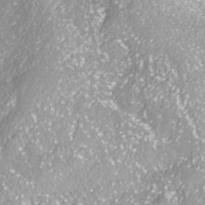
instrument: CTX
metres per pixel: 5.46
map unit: ANa
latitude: -38.6141
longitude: 97.5588
